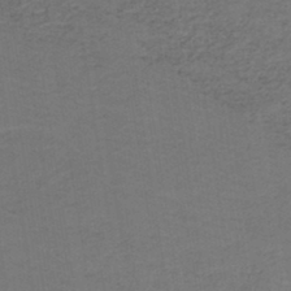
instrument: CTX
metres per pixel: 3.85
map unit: lHb
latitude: -42.8785
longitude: 53.4076
